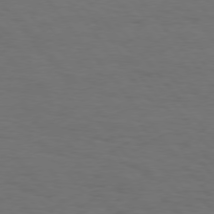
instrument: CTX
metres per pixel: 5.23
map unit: Hpe
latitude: 75.5182
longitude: -131.3482
